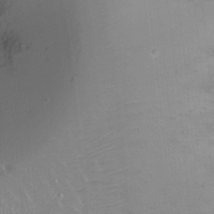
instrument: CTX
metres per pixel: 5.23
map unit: Ht
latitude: -14.9542
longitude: -40.9135
